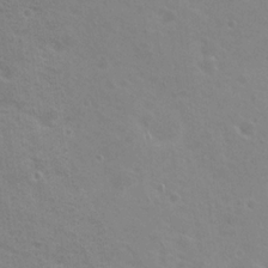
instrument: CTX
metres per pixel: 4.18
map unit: Nhu
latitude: 20.3279
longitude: -30.6680
